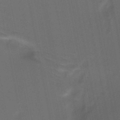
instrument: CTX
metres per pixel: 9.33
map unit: HNb
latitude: -48.8975
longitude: -48.1389
